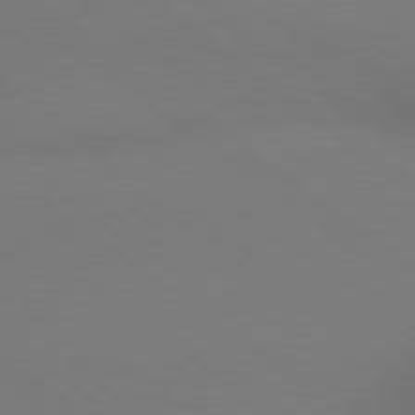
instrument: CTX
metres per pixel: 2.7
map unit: lApd
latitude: 79.0648
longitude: -150.9324
